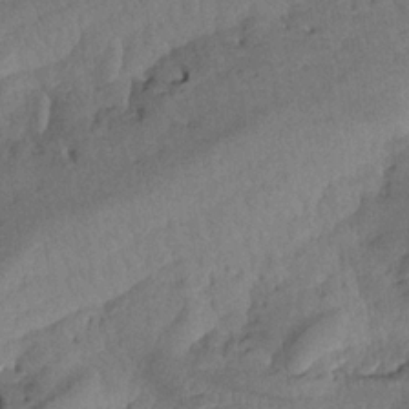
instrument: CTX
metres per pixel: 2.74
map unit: Aa
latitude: 18.2900
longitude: -144.3845
